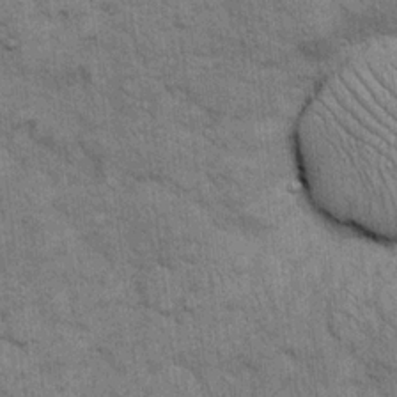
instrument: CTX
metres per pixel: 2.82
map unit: eHh
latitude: 15.2537
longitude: -65.3482
